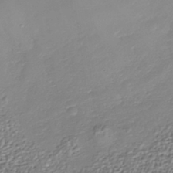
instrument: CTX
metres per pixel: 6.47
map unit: Nhu
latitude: -38.0472
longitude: -82.6868
